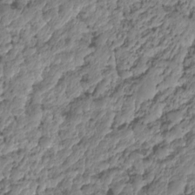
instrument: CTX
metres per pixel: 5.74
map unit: HNhu
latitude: -24.9542
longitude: 50.8219
